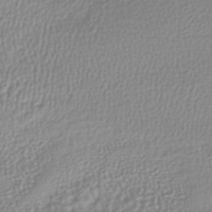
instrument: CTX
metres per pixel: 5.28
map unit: lHb
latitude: -40.2550
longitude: 71.5966
